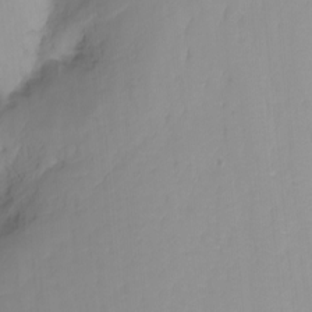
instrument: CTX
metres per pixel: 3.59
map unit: Nhu
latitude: -8.8030
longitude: -79.4427
